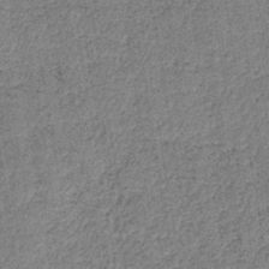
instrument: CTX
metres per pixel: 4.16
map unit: lHb
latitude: -39.2187
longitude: 74.2740
